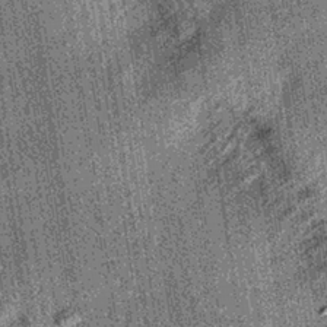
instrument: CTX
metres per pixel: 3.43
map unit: lHb
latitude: -36.0472
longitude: 67.0109
